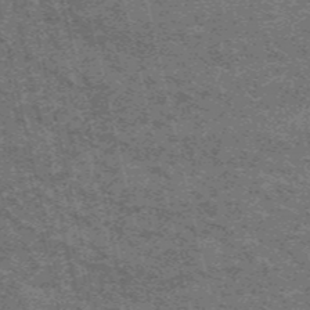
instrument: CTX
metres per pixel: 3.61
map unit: HNb
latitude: -55.6533
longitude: -45.8016
